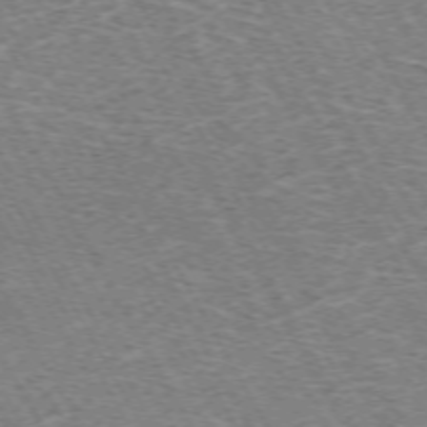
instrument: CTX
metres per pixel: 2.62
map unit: Hpe
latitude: -72.0283
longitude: 12.4818
